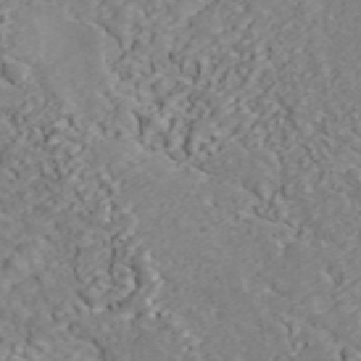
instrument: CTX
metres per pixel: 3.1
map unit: ANa
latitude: 45.4615
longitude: 23.3321
